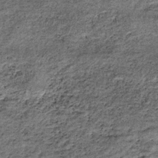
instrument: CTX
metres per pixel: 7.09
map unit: lHb
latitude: -36.5762
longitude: 67.4455
